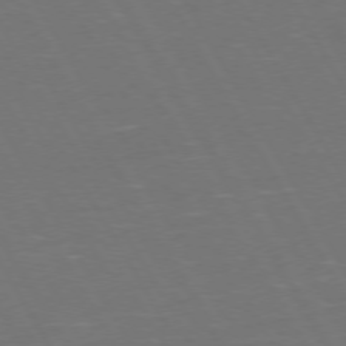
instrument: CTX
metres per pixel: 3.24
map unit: Hpe
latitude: 73.1593
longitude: -127.5560
